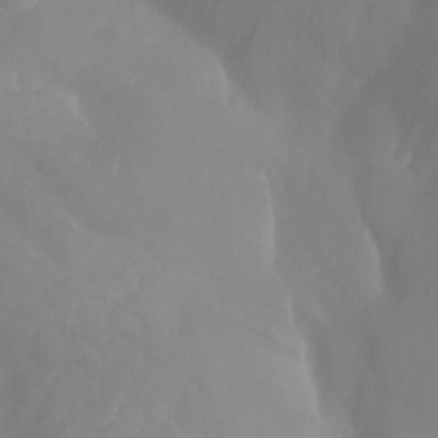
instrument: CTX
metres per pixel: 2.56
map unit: Nhu
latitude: -13.5399
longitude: -59.7072
